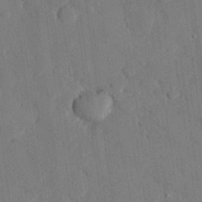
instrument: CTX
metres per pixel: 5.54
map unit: eHh
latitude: 27.7450
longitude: -80.1956
